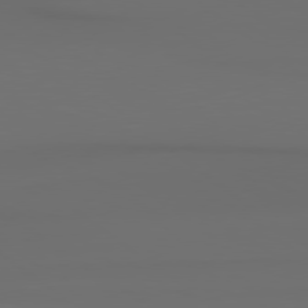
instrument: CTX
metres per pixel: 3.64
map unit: Hpe
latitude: 78.4979
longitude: -134.6490
